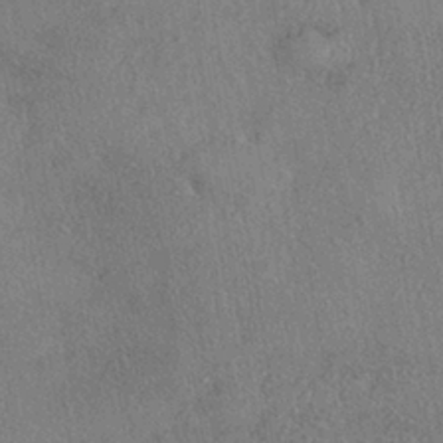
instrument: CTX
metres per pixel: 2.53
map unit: eHh
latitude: -40.9353
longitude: 120.7841
